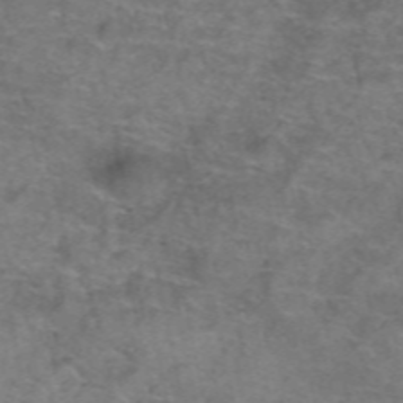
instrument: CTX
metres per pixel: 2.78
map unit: Hto
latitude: 39.6127
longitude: -41.6882
